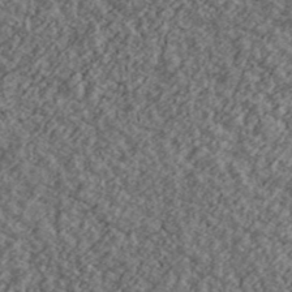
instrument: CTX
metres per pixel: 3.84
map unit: Ave
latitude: 43.5371
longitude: -111.2159
